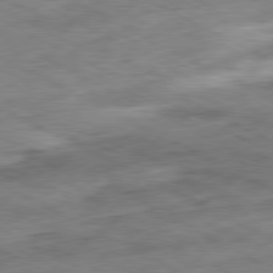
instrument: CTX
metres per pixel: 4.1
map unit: Ap
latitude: -81.1998
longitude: -73.3104
